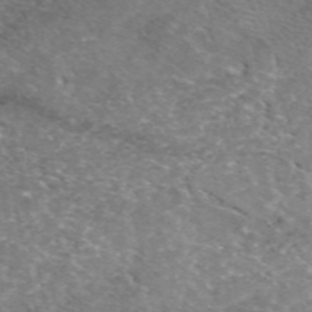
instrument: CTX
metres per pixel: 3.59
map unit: eAb
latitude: 49.8016
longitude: 111.0486
